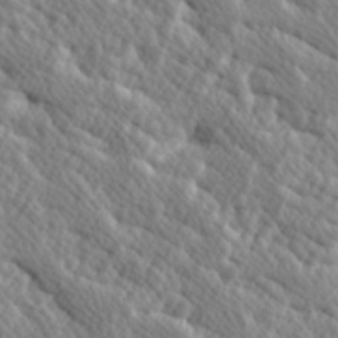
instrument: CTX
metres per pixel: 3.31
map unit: Hve
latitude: 25.6316
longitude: 145.7289
